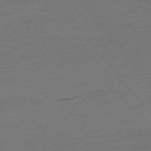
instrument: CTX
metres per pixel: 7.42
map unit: Ap
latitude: -75.2943
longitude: -82.4790
